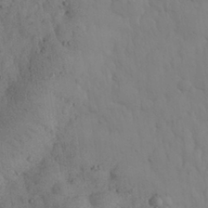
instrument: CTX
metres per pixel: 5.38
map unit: eHh
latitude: 30.6302
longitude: -68.4412
